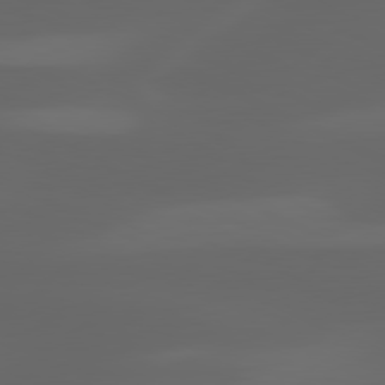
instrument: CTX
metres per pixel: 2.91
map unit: lApd
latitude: 80.0444
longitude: -117.0647
